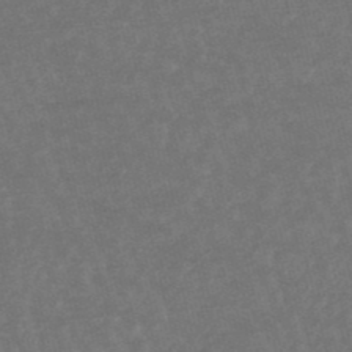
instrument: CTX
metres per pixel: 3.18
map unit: lHb
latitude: -48.3307
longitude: 82.9353
